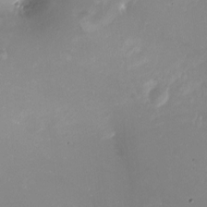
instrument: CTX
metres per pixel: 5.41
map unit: Ht
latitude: -16.5952
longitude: -44.5546
